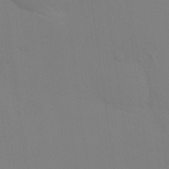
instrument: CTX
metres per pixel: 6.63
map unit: HNhu
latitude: 13.8583
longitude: 13.0109
